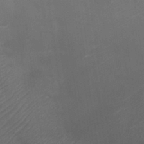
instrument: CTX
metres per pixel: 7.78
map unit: HNhu
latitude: 7.0647
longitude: -1.8016
